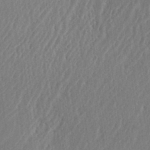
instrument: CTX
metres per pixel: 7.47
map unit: eHh
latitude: 34.5923
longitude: -133.4238
